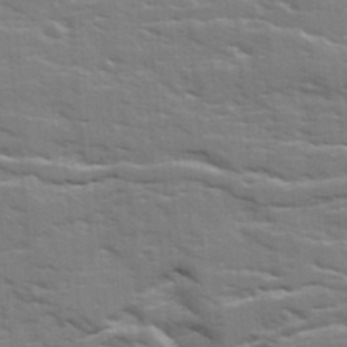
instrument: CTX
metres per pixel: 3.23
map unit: Ave
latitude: 17.6883
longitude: -129.7261
